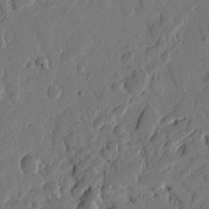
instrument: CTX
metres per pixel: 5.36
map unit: Ht
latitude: 10.7057
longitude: -77.7449
